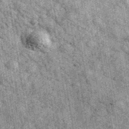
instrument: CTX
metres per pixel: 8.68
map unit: Ave
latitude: 40.1011
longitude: -107.3104
